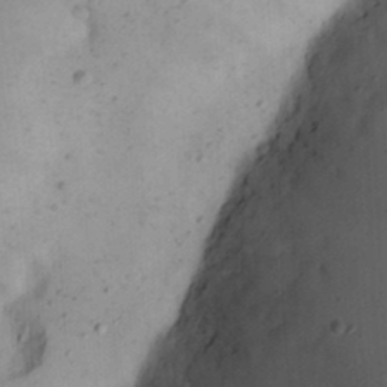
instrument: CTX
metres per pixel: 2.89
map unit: eHh
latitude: 23.4237
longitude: -70.5923
